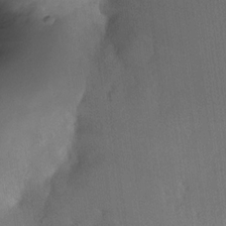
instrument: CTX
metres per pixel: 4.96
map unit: Nhe
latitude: -31.6533
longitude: -117.4804
